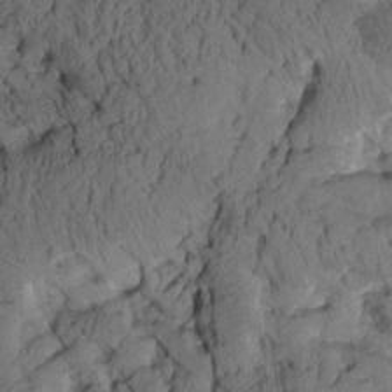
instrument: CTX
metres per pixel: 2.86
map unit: Aa
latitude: 8.3656
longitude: -128.1011
